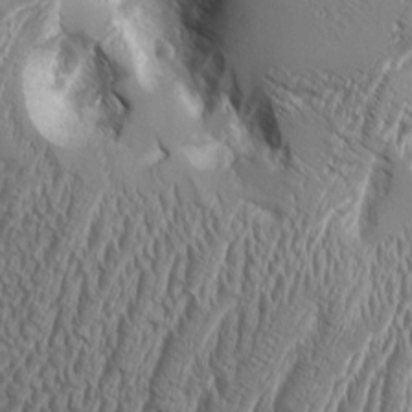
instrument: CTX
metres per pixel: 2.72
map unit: Aa
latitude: 9.3860
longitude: -129.4048
